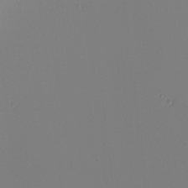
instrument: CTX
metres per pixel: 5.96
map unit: Nhu
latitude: -5.8422
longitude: -95.9528
